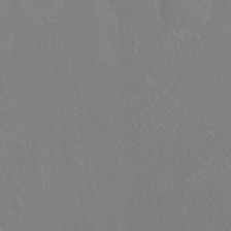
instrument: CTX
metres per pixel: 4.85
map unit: Ht
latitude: -7.1053
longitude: -37.4238
